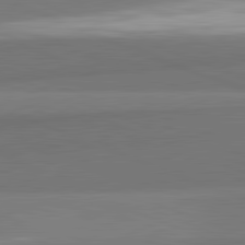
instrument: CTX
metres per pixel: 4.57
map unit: lApd
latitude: 82.0444
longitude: 149.6533
